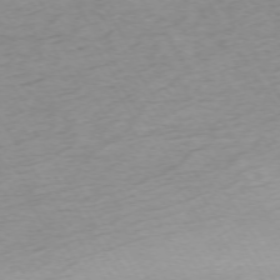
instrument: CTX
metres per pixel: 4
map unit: Ap
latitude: -73.1053
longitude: -68.4034
